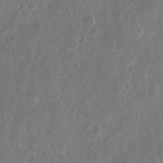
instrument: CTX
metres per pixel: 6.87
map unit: eHh
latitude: 10.1578
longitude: -72.4790
